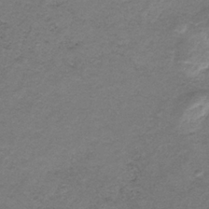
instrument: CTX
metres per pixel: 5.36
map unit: HNb
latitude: -32.5007
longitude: 61.2187
